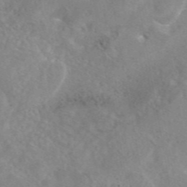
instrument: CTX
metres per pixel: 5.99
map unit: eAb
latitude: 45.7260
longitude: 110.3117
